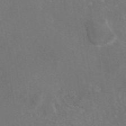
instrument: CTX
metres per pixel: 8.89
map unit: eAb
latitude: 46.8758
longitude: 109.7289
